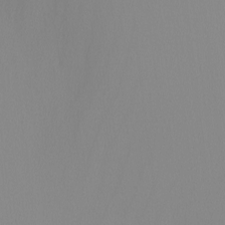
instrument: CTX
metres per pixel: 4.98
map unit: Nhu
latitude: -4.7085
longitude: -91.4804
